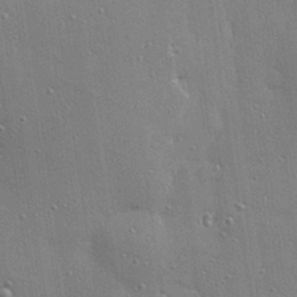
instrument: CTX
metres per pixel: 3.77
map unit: Hve
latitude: 28.5923
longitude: -90.9514
